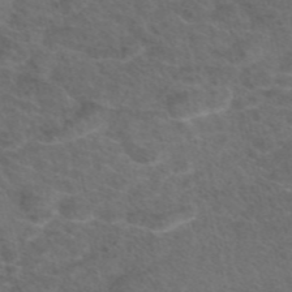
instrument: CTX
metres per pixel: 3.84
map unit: eAb
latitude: 47.7072
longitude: 112.6897
